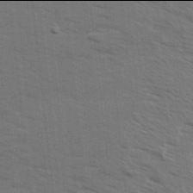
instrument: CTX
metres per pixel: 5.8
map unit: Ave
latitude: 13.9906
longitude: -102.2333
